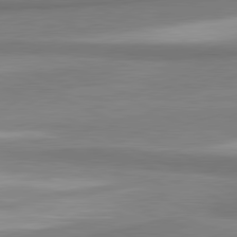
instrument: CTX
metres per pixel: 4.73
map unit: lApd
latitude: 81.1025
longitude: 167.5966
